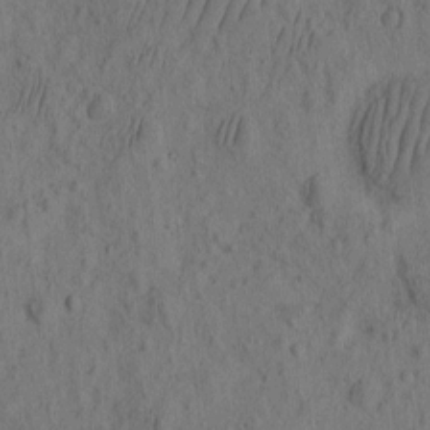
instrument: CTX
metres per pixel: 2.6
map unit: eHh
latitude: -2.4251
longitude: 17.4455
